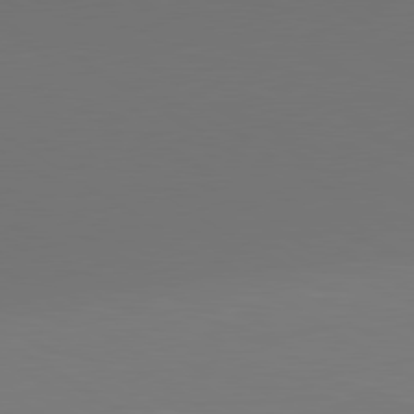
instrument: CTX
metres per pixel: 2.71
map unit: lApd
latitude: 80.2900
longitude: 155.8234
